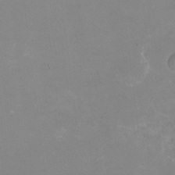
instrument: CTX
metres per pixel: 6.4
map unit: HNhu
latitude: -1.5022
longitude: -3.4615
